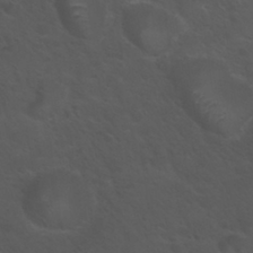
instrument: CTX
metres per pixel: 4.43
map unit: Nhu
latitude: 29.2915
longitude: -50.4223
